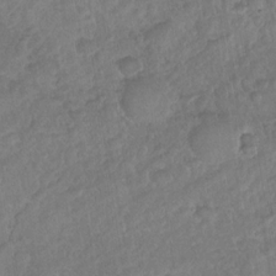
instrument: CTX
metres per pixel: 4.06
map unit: Nhu
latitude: -30.5196
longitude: -62.1767
